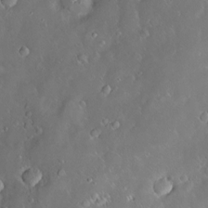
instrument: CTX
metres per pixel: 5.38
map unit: Hve
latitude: -10.6708
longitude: 174.9352
